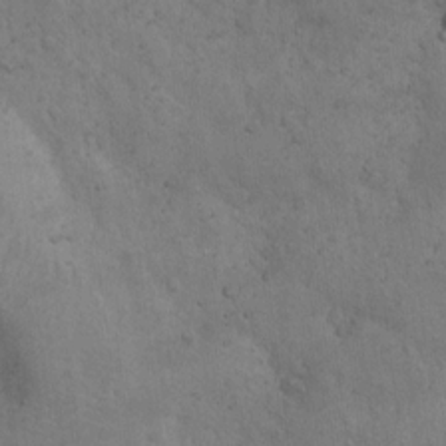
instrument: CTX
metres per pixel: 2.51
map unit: Hto
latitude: 13.5749
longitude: -55.8583
